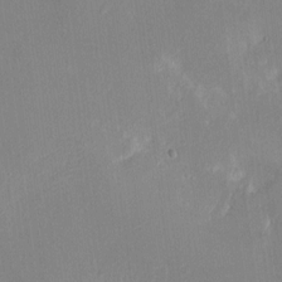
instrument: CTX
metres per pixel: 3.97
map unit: HNhu
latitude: 7.4615
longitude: -5.1025
